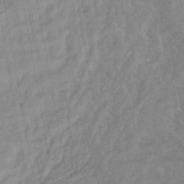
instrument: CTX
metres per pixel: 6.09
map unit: lHb
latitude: -43.4454
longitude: 80.6330
